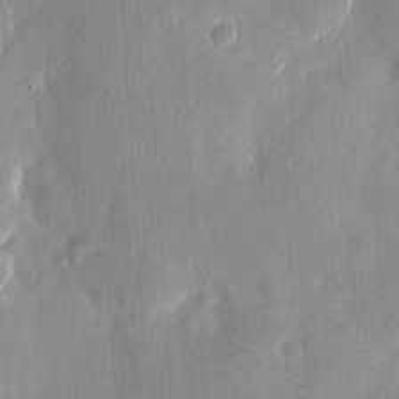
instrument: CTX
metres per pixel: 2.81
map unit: eHh
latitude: 4.1956
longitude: -68.6491
